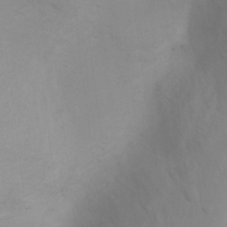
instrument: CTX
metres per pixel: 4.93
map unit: Ht
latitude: 3.8016
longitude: -28.8758
